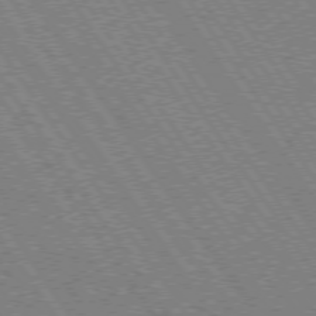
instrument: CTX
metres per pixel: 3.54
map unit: Hpe
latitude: 73.8395
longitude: -141.6882
